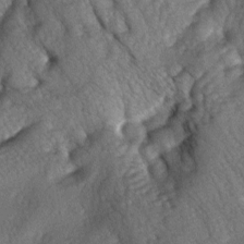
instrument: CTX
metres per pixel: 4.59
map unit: lAa
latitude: -5.5966
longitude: -126.1956
